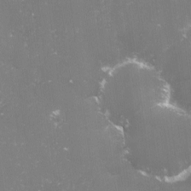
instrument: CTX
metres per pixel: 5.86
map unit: lHvf
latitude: -15.4833
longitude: -101.3293
